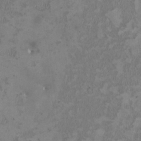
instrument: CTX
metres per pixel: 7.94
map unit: HNhu
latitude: 2.6490
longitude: -3.5371
